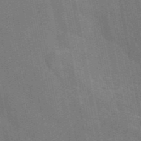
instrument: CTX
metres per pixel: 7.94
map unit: eAb
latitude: 46.4601
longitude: 121.8800
